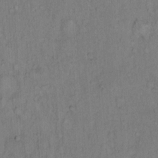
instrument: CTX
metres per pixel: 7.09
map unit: Hto
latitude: 13.2537
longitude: -57.1592
